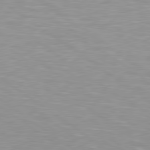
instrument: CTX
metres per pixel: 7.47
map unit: Hpe
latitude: 79.1781
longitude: -153.8395
